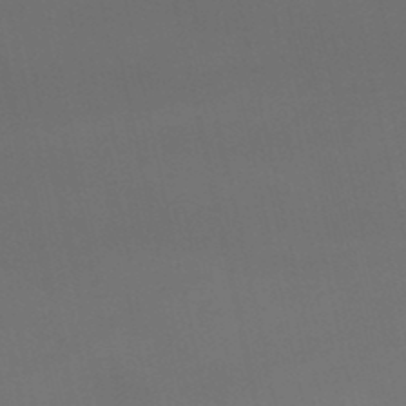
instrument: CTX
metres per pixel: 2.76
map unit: lHb
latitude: -46.7841
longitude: 66.9164
